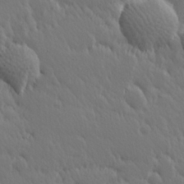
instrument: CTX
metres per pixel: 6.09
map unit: Hve
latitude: 25.9717
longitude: 145.3510
